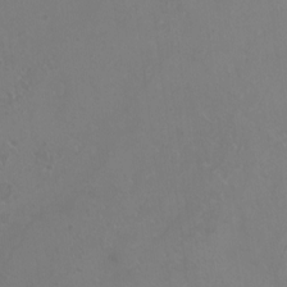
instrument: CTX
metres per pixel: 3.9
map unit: HNhu
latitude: 3.8583
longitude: -1.9906
